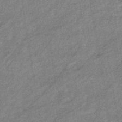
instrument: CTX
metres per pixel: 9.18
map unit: eHb
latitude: -40.4818
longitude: 81.9178
